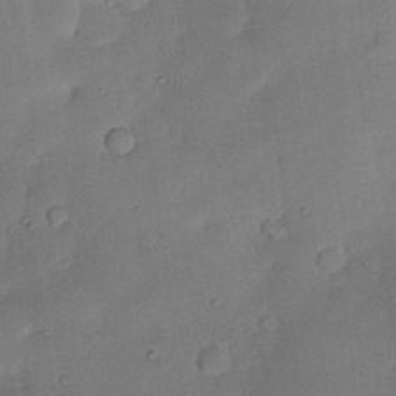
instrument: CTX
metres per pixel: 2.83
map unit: Nhu
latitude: 25.6693
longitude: -71.5371
